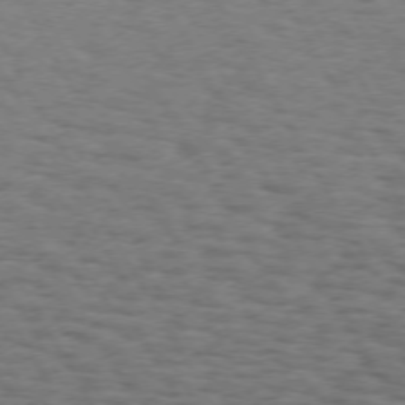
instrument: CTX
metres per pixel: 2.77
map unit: Hpe
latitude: 72.1389
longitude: -123.1970
